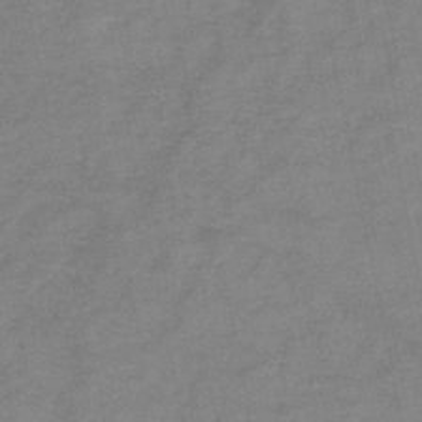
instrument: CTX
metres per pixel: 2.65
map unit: HNb
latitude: -45.4643
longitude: -36.2523
